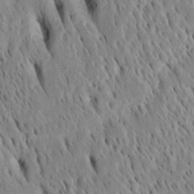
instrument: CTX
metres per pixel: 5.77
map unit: Htu
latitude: -4.0094
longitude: 151.3131
